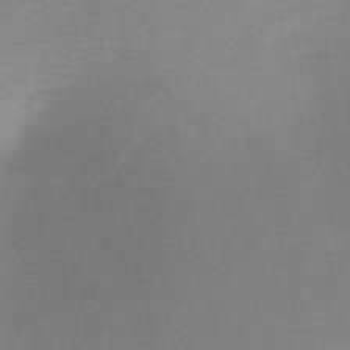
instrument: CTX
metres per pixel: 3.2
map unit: HNb
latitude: -54.6708
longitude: -45.8772
